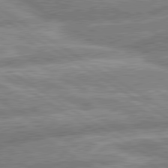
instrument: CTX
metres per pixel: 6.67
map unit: lApd
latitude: 80.3089
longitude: -164.7057
